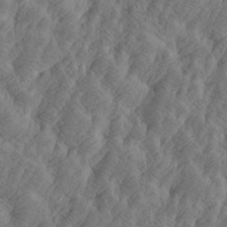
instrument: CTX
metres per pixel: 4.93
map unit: Htu
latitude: -4.5762
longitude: -176.8758
